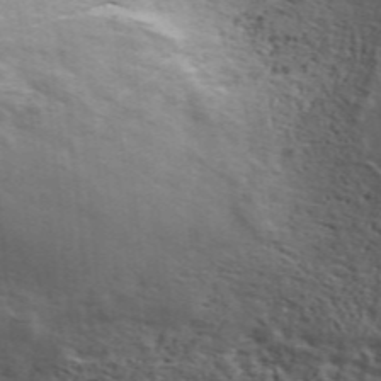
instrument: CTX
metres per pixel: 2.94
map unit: ANa
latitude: 49.1214
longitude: -74.3845
